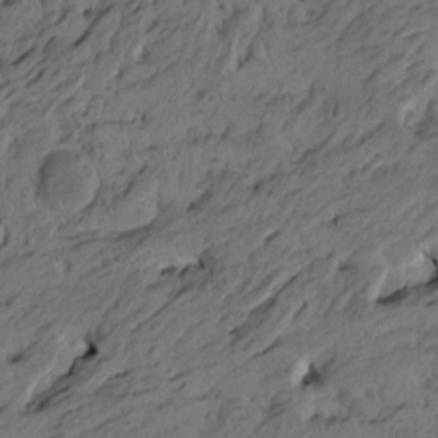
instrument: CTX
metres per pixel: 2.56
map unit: Htu
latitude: -6.5196
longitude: -179.4994
